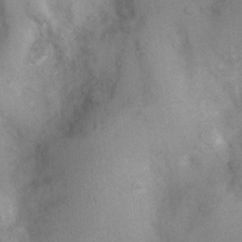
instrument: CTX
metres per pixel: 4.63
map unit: Nhu
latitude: 0.5923
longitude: -18.1011
